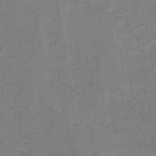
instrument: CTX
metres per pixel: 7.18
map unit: HNb
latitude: -37.1242
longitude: 51.6344
